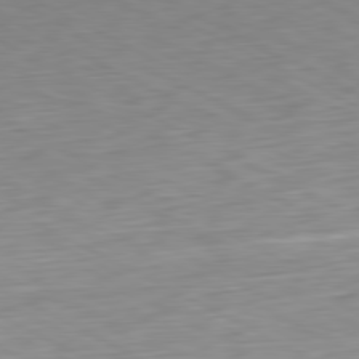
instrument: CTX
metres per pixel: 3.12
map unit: Ap
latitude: -81.0487
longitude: -70.7813
